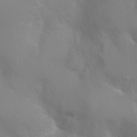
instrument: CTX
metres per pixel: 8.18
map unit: Ht
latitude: -1.3699
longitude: -35.1214
